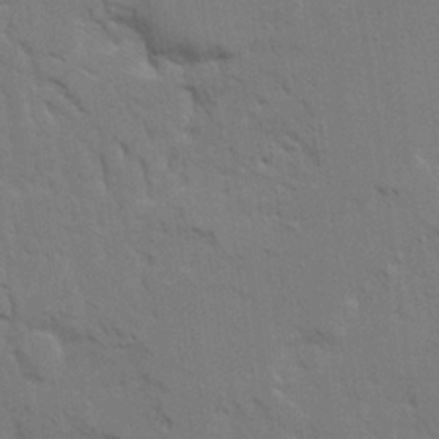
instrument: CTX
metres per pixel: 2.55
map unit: Ave
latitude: 22.9514
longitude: -130.4790
